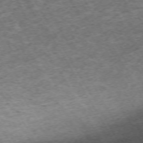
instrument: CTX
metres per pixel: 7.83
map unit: Hpe
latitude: -71.6722
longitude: 14.0283
